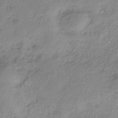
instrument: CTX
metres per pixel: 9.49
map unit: HNhu
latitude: -40.8030
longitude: 106.9731
